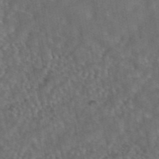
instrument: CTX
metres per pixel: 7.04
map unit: eAb
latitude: 43.8394
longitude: 108.5007
